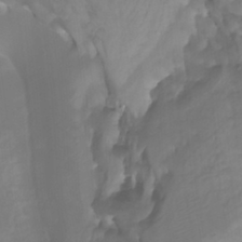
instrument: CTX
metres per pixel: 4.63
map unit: Htu
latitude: -4.8030
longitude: -76.6868
